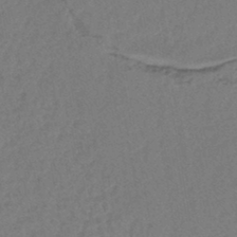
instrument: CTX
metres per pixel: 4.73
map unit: lHb
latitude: -42.9352
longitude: 78.1605
